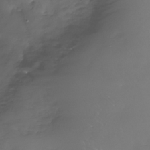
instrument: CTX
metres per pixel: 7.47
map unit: Nhe
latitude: -33.2754
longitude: -88.7058
